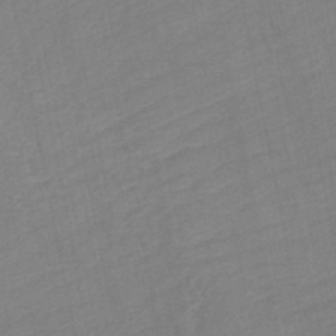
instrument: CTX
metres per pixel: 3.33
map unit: HNb
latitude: -48.5007
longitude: 57.3132
